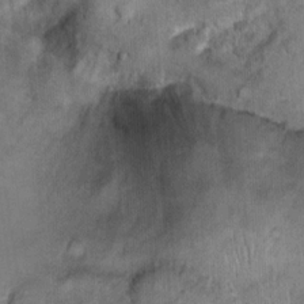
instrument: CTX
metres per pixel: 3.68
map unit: Ht
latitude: 15.4616
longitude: -41.0836
